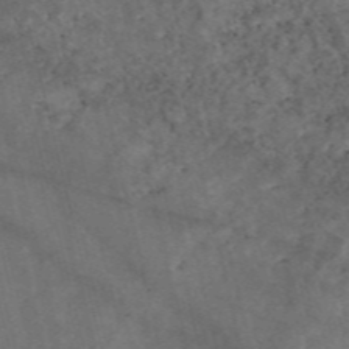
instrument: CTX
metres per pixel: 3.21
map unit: eAb
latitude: 47.2348
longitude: 117.8800
